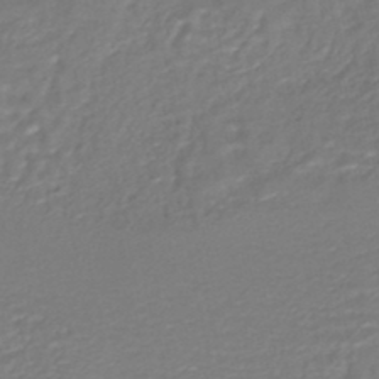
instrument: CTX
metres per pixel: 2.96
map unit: HNhu
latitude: -46.7085
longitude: 103.6911
